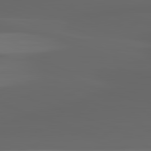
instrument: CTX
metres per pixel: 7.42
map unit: lApd
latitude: 82.7813
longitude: -135.3859
